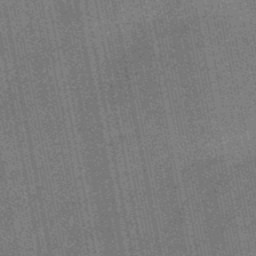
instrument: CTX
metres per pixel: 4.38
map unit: HNb
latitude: -49.0487
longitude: -38.3089
